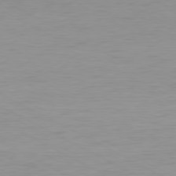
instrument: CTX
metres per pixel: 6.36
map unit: Ap
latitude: -80.5196
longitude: -61.4426
